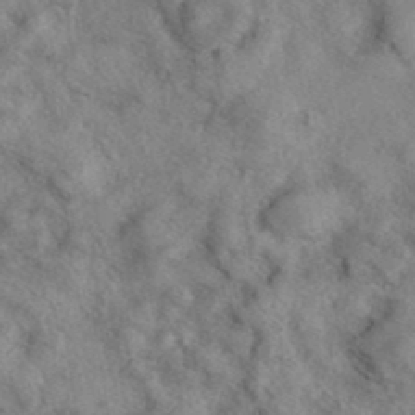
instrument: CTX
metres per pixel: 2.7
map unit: eAb
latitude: 39.2537
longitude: 112.7652
